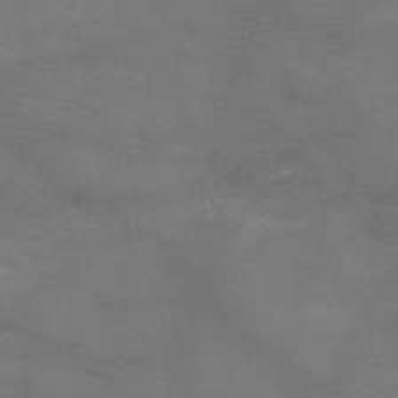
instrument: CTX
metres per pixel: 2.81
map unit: HNb
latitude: -49.4644
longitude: -41.1970
